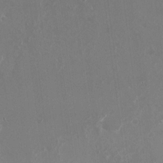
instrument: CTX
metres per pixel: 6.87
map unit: Nhu
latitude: -27.0675
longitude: -61.5938
